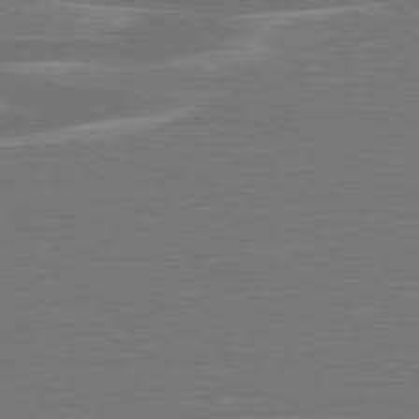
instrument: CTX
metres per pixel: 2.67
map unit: lApd
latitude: 79.0837
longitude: -94.8758
